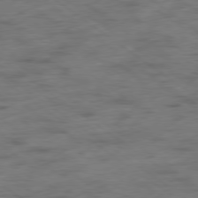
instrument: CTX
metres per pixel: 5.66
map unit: Hpe
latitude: -79.1620
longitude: -22.3656
